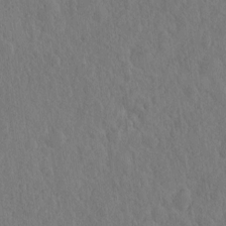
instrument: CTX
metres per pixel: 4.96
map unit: eHh
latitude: -2.7085
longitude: 14.6897
